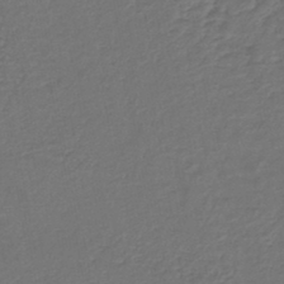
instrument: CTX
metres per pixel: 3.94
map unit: lHb
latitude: -43.5021
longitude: 76.6896
